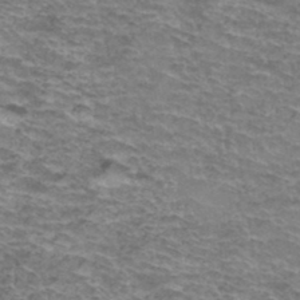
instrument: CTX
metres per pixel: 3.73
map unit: Hto
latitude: 37.6127
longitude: -42.8758
